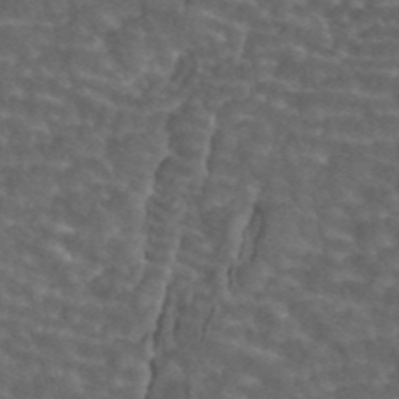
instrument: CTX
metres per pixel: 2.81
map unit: ANa
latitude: 44.4034
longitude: 24.6707
